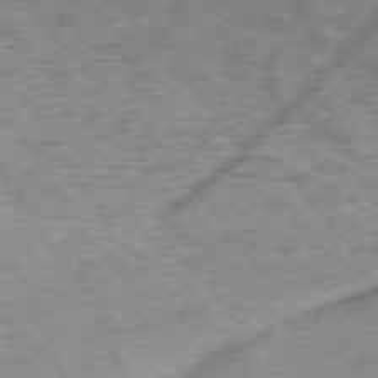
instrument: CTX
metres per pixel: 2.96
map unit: Ap
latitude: -75.0865
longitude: -72.3279
